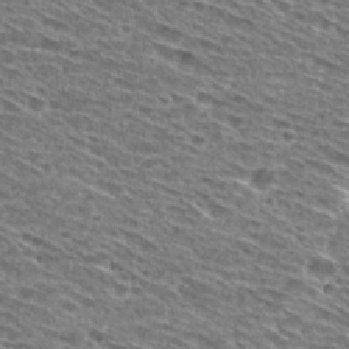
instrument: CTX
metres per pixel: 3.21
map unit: Hto
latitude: 29.4615
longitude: -46.2145
